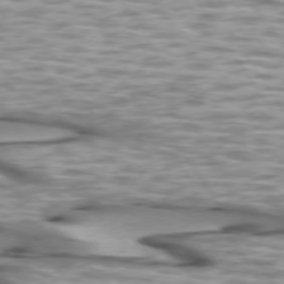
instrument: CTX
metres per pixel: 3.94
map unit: lApd
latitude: 73.7450
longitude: -57.3859
